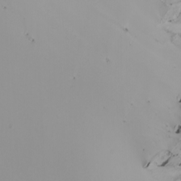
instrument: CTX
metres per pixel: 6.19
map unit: Nhu
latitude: -7.4265
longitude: -95.3482
